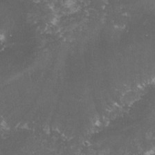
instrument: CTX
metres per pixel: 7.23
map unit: lHvf
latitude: -15.4833
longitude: -99.6127
